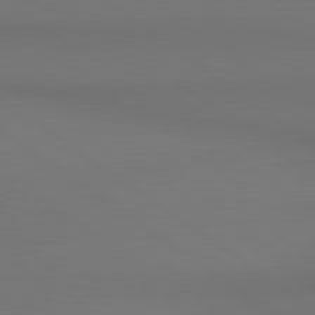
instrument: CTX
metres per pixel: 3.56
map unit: lApd
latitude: 80.8191
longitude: 153.2753
